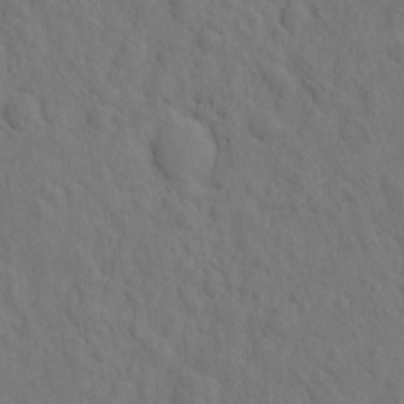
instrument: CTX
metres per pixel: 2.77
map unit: eHh
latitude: -2.3684
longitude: 18.7085
